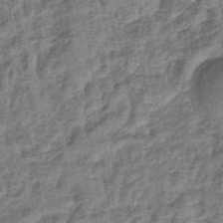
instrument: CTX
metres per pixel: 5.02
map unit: lHb
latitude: -42.4628
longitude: 79.3887
